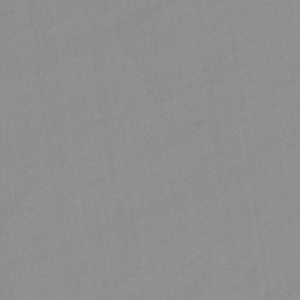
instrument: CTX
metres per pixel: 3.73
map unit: lHb
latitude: -45.0486
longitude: 66.3873
